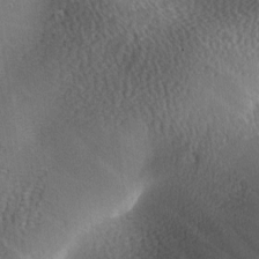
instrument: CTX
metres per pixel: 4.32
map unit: Ave
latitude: -6.2172
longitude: -120.4601
